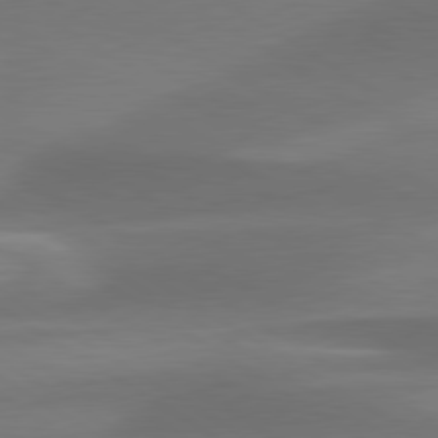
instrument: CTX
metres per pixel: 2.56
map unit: lApd
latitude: 79.7072
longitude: -87.7827
